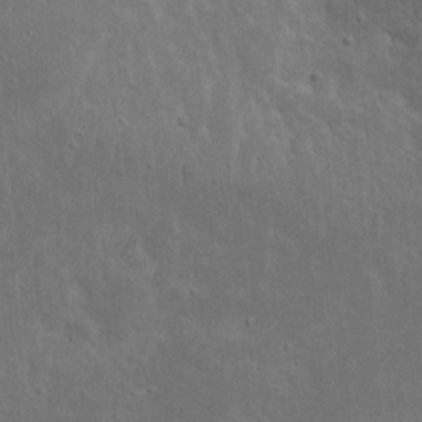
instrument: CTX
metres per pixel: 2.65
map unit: eHh
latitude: 10.3656
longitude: -72.8191
